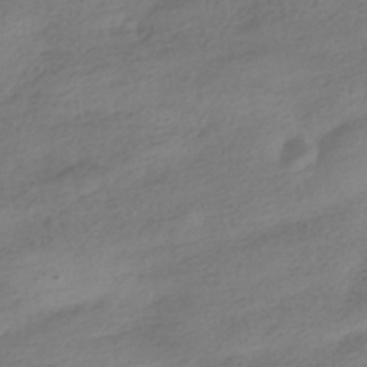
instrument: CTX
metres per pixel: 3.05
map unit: HNhu
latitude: -40.7274
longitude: 98.0094
